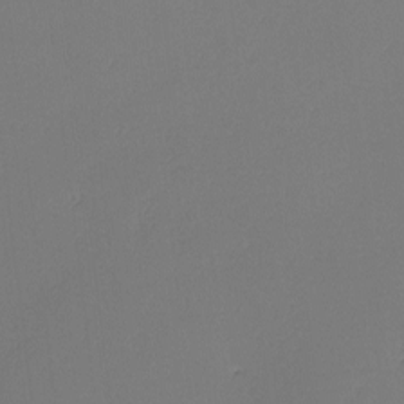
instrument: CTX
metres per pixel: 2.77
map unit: lHvf
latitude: -9.1998
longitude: -100.4412
